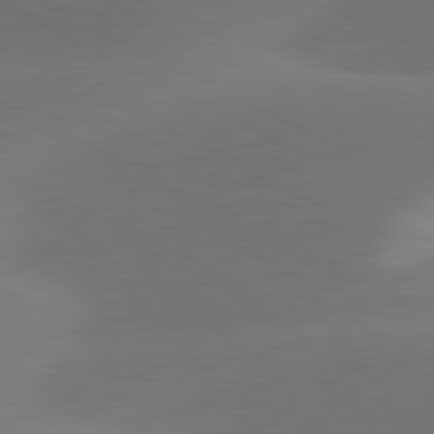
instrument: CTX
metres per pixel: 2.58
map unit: lApd
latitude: 81.2348
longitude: 127.4454
